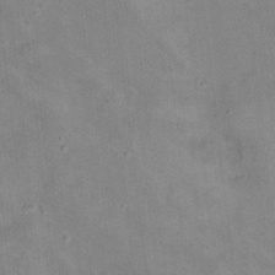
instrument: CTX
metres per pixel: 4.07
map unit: Hto
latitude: 17.7072
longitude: -39.0080
